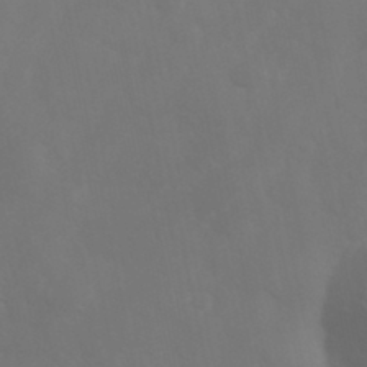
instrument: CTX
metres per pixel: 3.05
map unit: Hve
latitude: 33.2159
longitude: 150.5763
